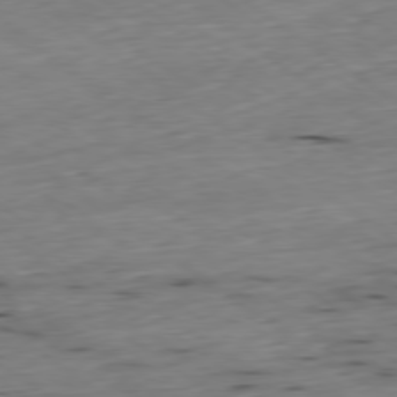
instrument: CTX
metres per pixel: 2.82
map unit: Hpe
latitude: -79.3698
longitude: 12.1984
